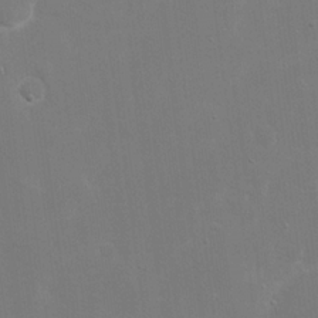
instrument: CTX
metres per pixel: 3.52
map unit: eHh
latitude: 19.9150
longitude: -69.4238
